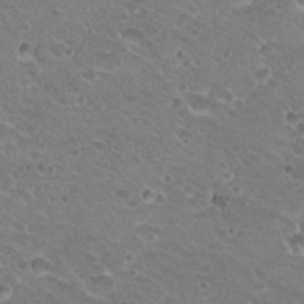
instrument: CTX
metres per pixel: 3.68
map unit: Hto
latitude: 20.4034
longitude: -33.0458
